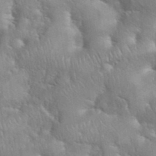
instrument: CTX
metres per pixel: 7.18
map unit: eHh
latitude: 39.0647
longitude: -57.8394
